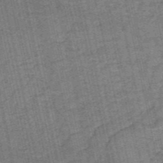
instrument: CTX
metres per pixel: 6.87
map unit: HNb
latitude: -52.9352
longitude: -51.4804
